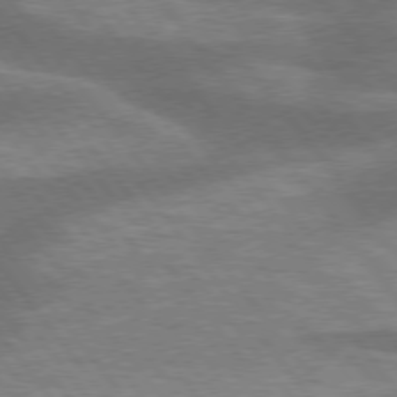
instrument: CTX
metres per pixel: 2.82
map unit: lApd
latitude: 75.6694
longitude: -57.5182
